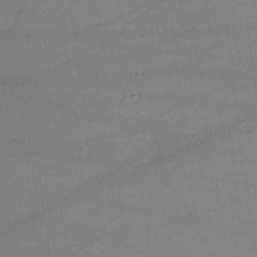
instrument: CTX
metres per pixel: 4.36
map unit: lHvf
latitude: -10.5385
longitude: -101.1781
